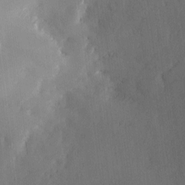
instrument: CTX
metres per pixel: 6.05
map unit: Ave
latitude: -10.7463
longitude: -121.8395
